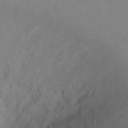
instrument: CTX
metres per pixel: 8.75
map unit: Nhu
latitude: -6.5384
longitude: -82.5356
